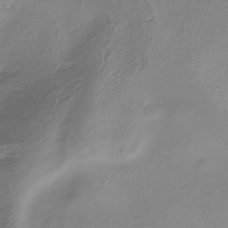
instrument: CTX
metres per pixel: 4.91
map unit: HNhu
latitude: -43.4832
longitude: 102.4629
